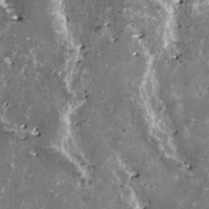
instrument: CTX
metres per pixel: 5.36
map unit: HNhu
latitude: 3.0458
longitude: 6.0472
